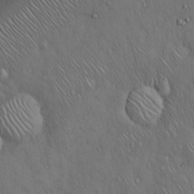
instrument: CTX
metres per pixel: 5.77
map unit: Hto
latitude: 15.7450
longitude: -57.9906
